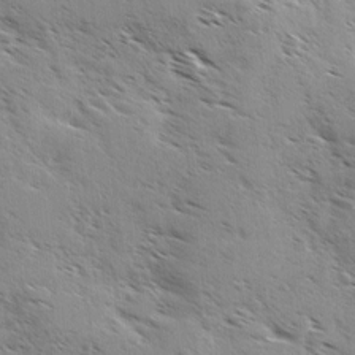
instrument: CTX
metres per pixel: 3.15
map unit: Ave
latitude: 0.7057
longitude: -111.0837
